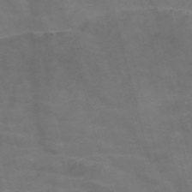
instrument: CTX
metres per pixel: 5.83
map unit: Nve
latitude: -58.6896
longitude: 63.8989
